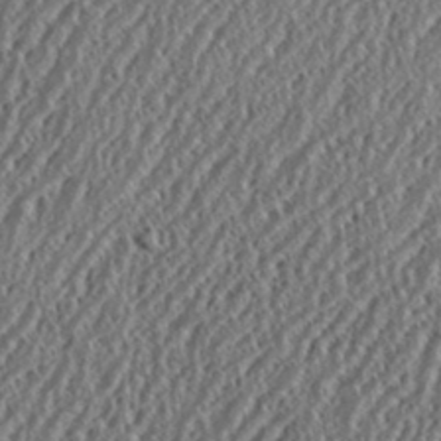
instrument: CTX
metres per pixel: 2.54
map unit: eHh
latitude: 34.8569
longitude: -132.0822
